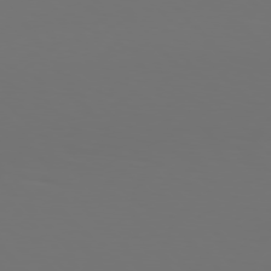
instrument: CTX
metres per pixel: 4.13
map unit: Hpe
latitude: 76.9702
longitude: -133.6883
